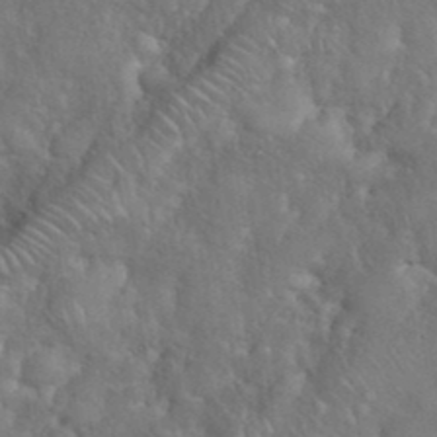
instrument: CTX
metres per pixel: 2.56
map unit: eHh
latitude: 38.3278
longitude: -57.5749
